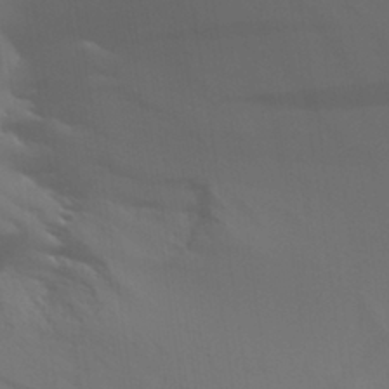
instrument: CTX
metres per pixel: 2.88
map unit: Aa
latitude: 26.4034
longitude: -131.3860
